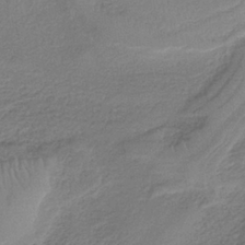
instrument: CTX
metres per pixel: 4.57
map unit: HNb
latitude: -36.5573
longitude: 57.1809
